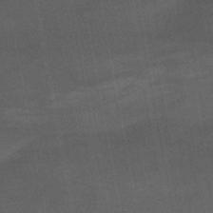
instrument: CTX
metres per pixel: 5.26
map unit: lHb
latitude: -47.1431
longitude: 69.8044
